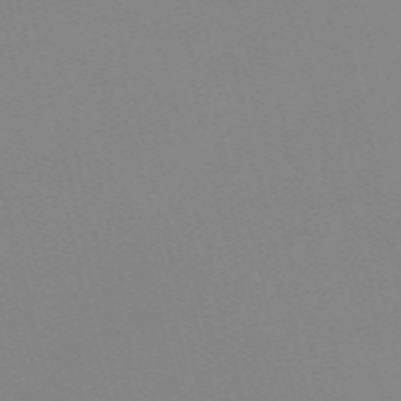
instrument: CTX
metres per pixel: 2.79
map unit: Nve
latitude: -57.7288
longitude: 63.1431
